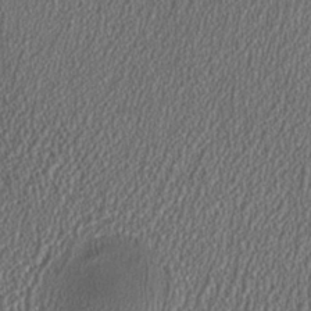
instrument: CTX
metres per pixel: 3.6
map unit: HNhu
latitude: 1.0080
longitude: 0.4818
